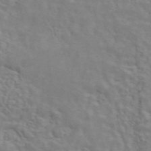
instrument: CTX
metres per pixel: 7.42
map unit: ANa
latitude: 45.1970
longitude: 26.0094
